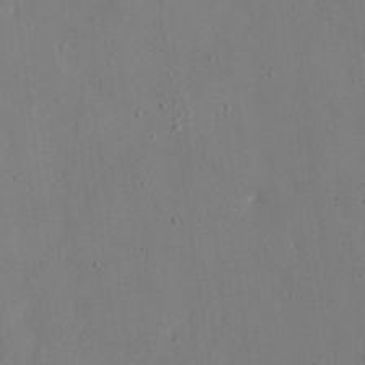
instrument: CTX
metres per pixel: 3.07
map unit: eHh
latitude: 19.4615
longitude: -68.5924
